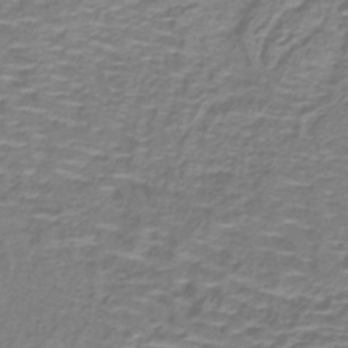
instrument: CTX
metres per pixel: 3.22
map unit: lHb
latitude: -40.5951
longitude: 58.8974
